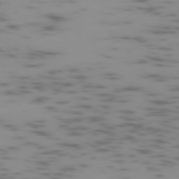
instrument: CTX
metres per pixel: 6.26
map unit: Ap
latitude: -75.5022
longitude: -67.7449
